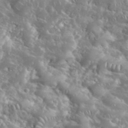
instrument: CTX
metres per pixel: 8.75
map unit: eHh
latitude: 35.4048
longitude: -61.5182
